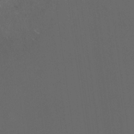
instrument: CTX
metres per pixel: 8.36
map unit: HNhu
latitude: 0.1766
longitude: -1.4615
